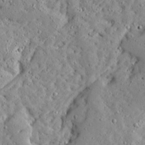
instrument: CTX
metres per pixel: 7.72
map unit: Ave
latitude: 13.1592
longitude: -133.6694
